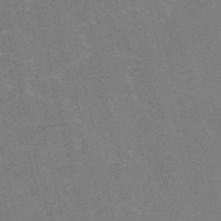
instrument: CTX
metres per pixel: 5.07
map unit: HNb
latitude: -55.8611
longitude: -41.7638
